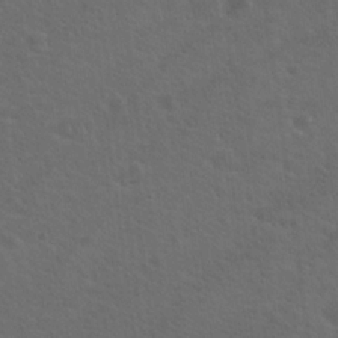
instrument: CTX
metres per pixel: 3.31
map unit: Hto
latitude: 19.5749
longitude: -54.1200
